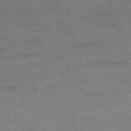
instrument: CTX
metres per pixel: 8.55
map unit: Ap
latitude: -76.0661
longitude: -73.4427
